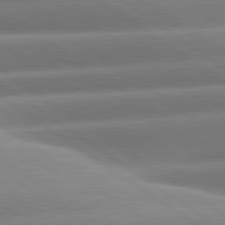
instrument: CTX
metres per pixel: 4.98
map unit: lApd
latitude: 81.0836
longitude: -157.8394
